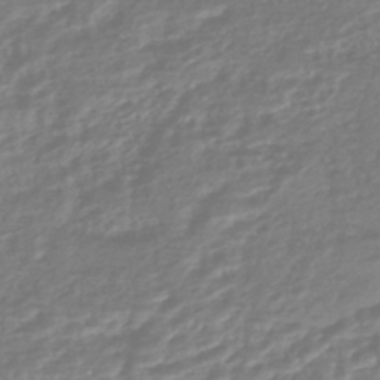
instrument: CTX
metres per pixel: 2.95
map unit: HNhu
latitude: -45.2754
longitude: 98.7085
